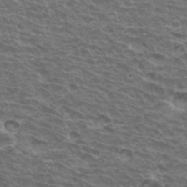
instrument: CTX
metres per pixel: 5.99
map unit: Hto
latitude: 33.7828
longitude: -41.2159
